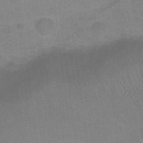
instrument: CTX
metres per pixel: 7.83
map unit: Hto
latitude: -0.2173
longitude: -33.4237
